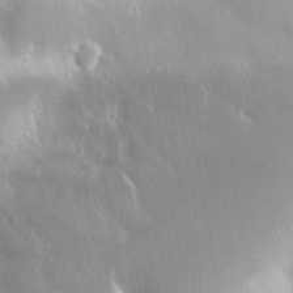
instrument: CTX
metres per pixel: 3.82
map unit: Aa
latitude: 32.7813
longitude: -141.4804
